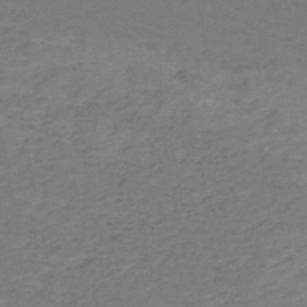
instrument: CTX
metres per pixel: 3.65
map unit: HNb
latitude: -50.1606
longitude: -53.6127
